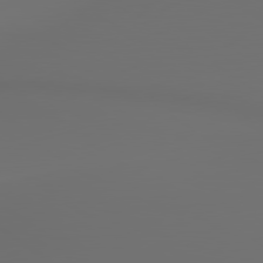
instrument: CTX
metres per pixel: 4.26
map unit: lApd
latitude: 79.9339
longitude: 165.0865
